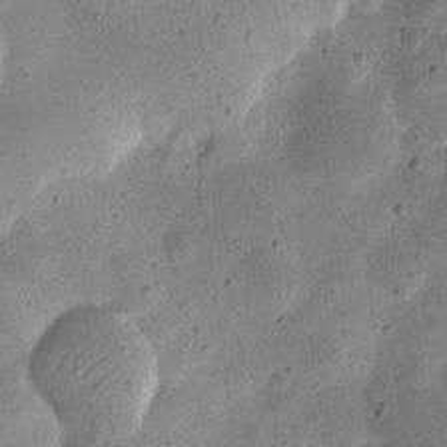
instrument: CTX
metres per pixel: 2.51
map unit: eHh
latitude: 8.1956
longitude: -72.0255
